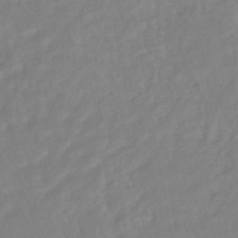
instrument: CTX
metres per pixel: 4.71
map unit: HNhu
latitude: -44.6707
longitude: 103.1053
